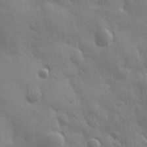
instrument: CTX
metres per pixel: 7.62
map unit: Ave
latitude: 13.0459
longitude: -104.1578
